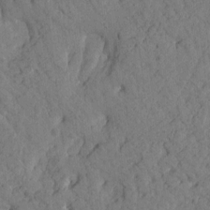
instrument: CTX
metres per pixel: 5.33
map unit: Htu
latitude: 1.1970
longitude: 179.5966
